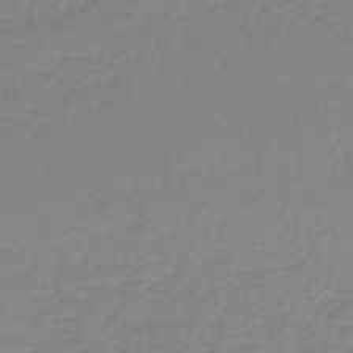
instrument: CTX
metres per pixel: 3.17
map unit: lHb
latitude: -41.7289
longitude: 63.2565
